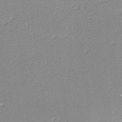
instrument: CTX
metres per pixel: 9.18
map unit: lHvf
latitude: -12.3495
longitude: -103.5182
